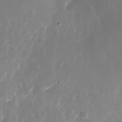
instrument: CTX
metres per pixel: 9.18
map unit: Nhu
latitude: -27.7666
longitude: -71.6694
